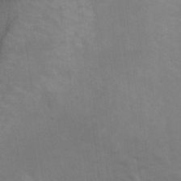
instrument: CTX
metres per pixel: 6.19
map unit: Ht
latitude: 13.0459
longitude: -41.1970
